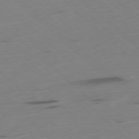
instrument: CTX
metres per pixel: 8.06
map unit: Ap
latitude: -78.6707
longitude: -61.6505
